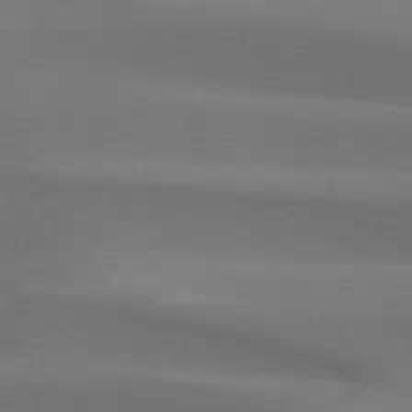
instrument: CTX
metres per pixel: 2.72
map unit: lApd
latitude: 74.4790
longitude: -65.8772
